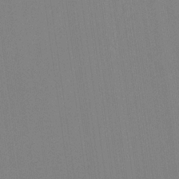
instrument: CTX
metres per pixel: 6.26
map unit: eHb
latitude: -30.4251
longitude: 62.8975
